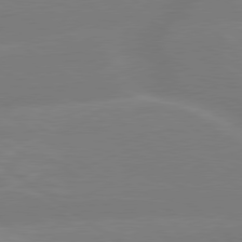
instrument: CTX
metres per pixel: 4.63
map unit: lApd
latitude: 79.2159
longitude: -149.8205
